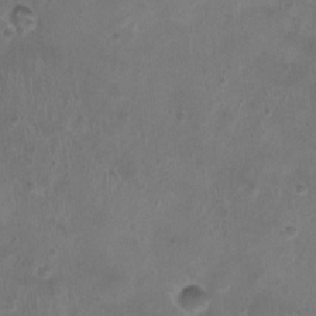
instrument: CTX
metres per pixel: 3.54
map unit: Nhu
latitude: 1.0080
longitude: -15.4238
